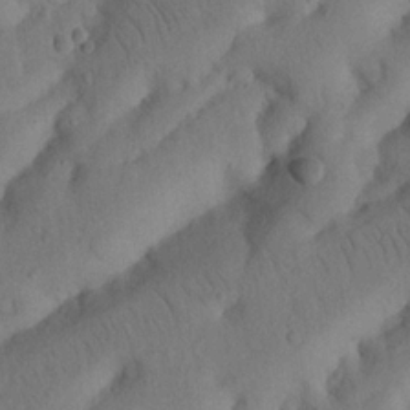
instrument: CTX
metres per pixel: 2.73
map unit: Nhu
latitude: 21.4049
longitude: -74.3278
